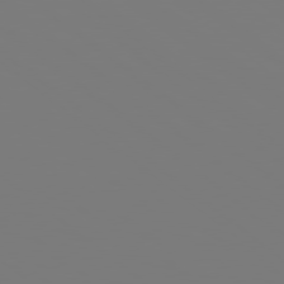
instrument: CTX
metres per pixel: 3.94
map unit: Hpe
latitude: 78.4223
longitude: 173.6911
